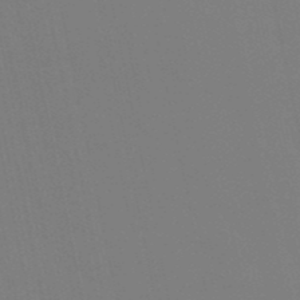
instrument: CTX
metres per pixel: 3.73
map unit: lHb
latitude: -49.4077
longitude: 75.1809
